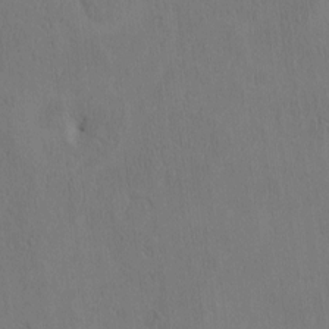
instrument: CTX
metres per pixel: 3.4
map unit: eHh
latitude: -2.9541
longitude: 17.8612
